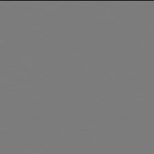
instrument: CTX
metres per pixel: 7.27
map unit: Hpe
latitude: 77.9906
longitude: -162.6113
